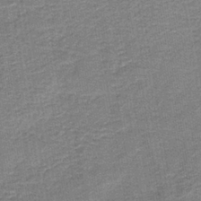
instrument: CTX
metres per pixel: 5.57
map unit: HNb
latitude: -38.5952
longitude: 50.6329
